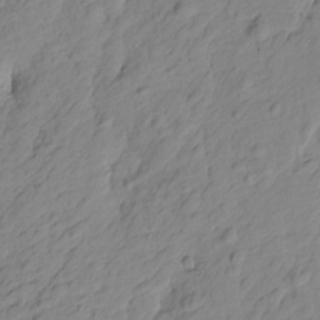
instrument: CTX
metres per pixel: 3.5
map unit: Htu
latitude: -1.9556
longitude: -175.3482
